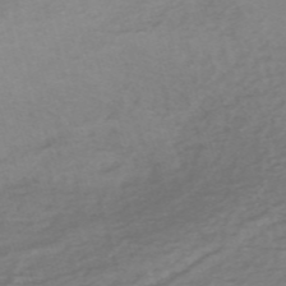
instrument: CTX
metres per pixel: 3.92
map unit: HNb
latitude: -54.3873
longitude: -43.1781
